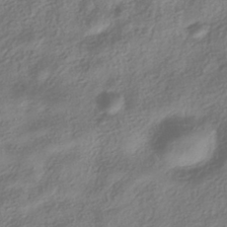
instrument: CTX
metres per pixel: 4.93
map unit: HNhu
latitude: -40.3873
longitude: 101.6154
